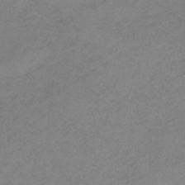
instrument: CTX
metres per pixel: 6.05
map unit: HNb
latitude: -33.6533
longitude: 60.8408
